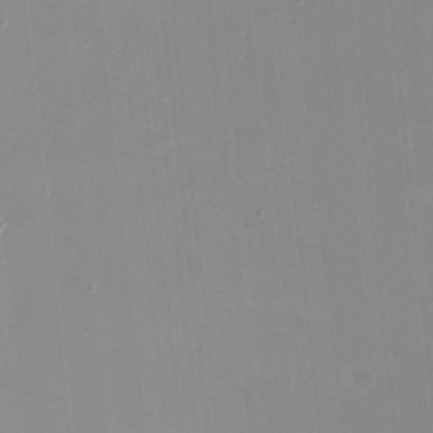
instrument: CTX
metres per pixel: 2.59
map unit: eHh
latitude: -12.3495
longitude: -60.5923
